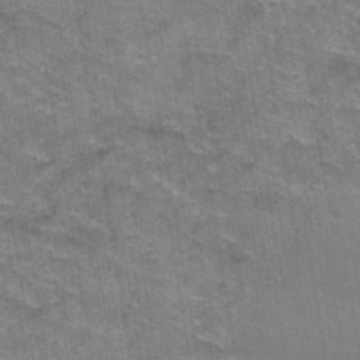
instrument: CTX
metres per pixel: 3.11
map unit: Hto
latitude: 39.2348
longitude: -42.3278
